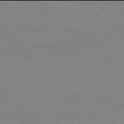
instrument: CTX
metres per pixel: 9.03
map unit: Ap
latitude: -78.0094
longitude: -84.8191
